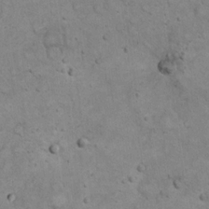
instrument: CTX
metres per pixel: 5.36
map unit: eHh
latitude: 20.5546
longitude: -59.6505
